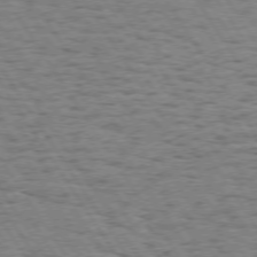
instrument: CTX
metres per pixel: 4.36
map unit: Hpe
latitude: 73.2915
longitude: -134.1011
